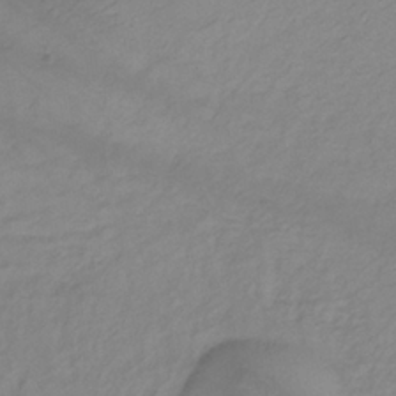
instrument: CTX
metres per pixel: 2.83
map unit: lHb
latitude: -35.0297
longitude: 71.5588
